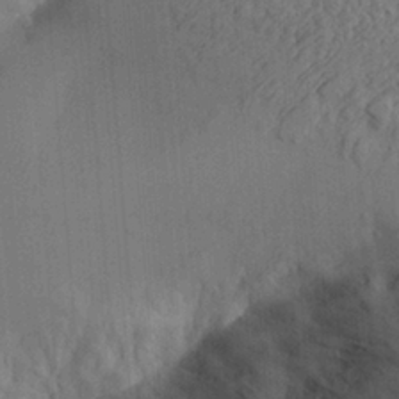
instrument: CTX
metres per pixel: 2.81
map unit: Aa
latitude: 24.2333
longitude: -134.1766
